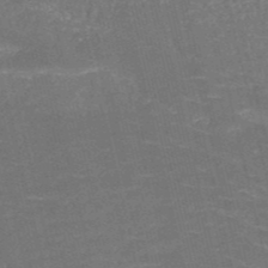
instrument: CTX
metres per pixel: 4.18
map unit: HNb
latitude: -50.9542
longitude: -48.7246
